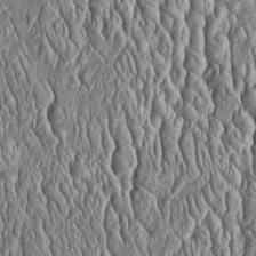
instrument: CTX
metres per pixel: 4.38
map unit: Htu
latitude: -4.4062
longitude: 157.9367
